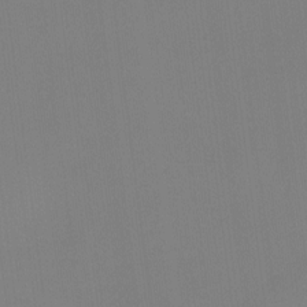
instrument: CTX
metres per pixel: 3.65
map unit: Hto
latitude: -11.2943
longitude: -38.2333
